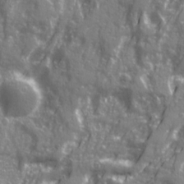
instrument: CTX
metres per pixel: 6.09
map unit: Ave
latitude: 21.2726
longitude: -133.1025
